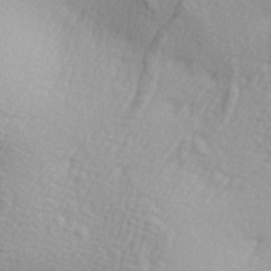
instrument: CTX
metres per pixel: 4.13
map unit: lAa
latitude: -5.0108
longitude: -122.0255
